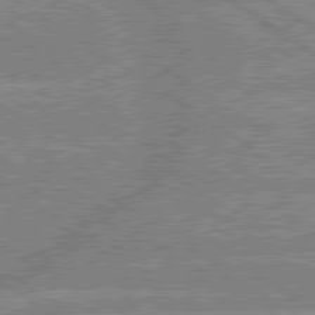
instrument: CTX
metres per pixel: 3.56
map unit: lApd
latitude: 79.4805
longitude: -158.2145
